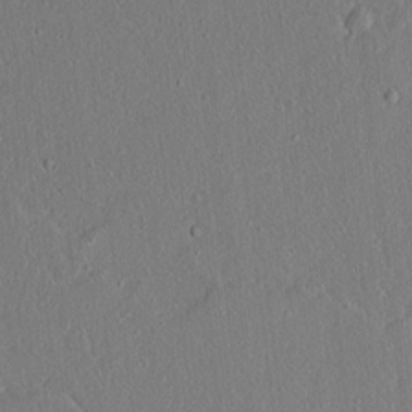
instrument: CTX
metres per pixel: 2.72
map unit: lAvf
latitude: 7.4048
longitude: 168.0850
